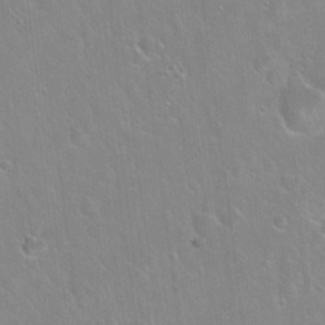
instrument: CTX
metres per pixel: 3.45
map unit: Hto
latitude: 22.2900
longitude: -52.2901
